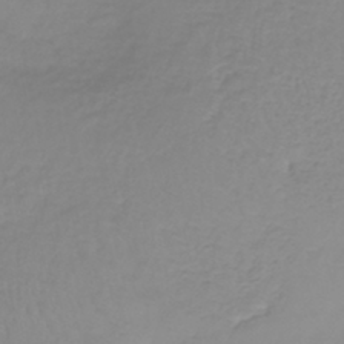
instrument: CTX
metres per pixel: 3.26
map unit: lHb
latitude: -36.7085
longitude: 61.5966
